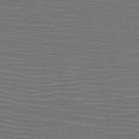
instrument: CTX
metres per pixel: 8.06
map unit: HNb
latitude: -47.3320
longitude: -41.4615
